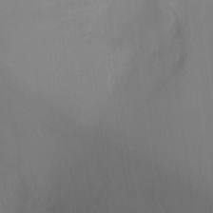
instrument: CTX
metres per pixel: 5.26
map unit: Ht
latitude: -10.1984
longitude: -29.3293
